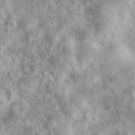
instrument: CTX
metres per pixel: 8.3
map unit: eHh
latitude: 36.9136
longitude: -60.6490
